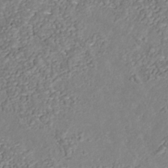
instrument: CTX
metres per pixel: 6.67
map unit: Nhu
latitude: -38.7274
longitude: -85.6694
